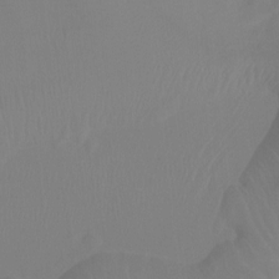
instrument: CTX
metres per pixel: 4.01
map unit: Ht
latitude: -3.0486
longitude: -25.1025
